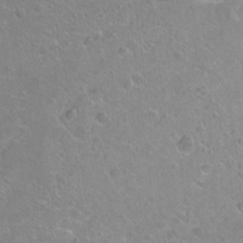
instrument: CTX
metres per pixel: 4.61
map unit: Ht
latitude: -5.8611
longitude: -36.7058
